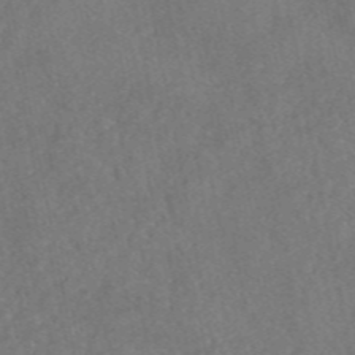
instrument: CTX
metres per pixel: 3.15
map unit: eAb
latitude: 47.2537
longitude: 127.3887
